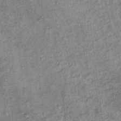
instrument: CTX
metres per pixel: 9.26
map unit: Ht
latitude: 11.4049
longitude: -39.1970
